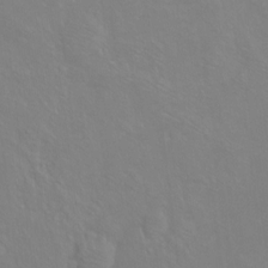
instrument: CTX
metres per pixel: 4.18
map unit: Ht
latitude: -6.6518
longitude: -37.3671
